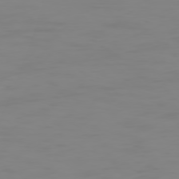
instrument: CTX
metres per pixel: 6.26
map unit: Hpe
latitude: 75.0458
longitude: -127.8772
